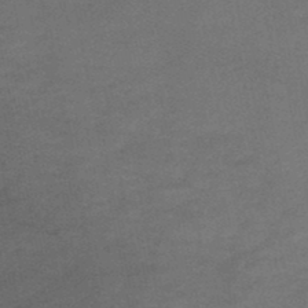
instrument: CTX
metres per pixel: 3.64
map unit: HNb
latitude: -47.4265
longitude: -36.0444
